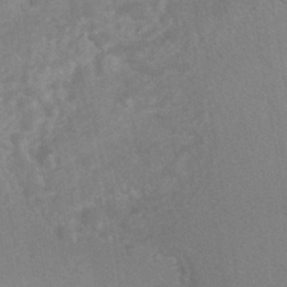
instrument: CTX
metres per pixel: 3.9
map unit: HNhu
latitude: -45.5210
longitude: 91.9367
